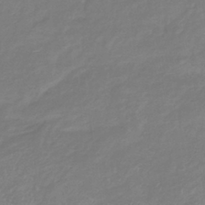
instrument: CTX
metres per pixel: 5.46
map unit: lHb
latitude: -37.2565
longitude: 73.5021
